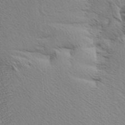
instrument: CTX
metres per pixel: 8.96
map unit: Aa
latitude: 8.6113
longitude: -140.8569
